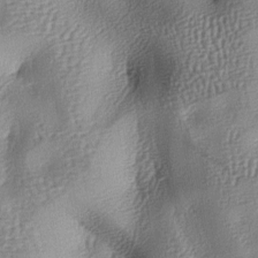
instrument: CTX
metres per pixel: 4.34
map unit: lAa
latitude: -7.1998
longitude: -125.7450
